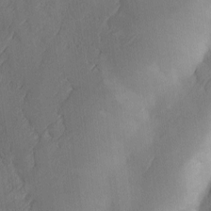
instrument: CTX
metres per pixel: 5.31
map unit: Ave
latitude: -10.6519
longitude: -121.9528
